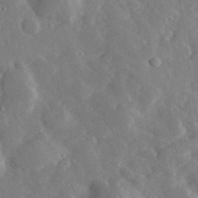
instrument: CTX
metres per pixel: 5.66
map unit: lHvf
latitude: 32.9325
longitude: -84.2523
